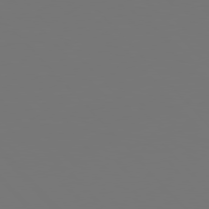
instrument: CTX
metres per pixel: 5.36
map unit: Hpe
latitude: 77.1781
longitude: -175.4993
